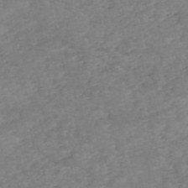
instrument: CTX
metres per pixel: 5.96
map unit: eHh
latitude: -55.1431
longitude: -90.5168
